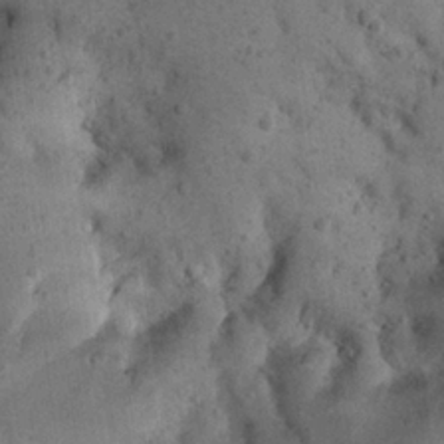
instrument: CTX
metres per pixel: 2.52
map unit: Nhu
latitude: 22.2711
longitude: -71.4993
